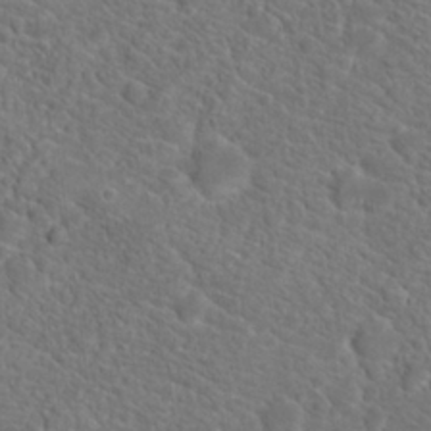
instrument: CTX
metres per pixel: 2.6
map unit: Hto
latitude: 19.1970
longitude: -38.5735
